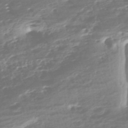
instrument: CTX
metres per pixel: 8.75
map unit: HNhu
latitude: -43.3320
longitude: 100.4440
